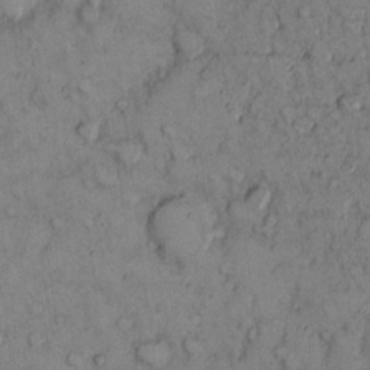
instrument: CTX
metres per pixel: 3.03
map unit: Hto
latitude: 10.2523
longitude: -59.9339
